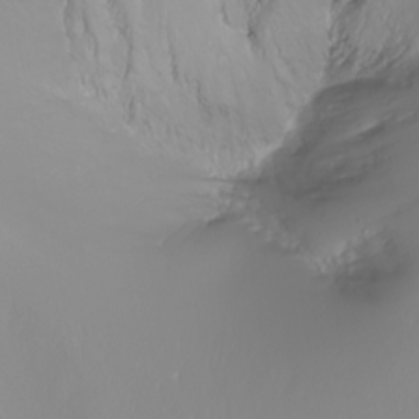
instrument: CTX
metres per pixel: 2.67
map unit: Nhu
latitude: -8.4062
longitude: -80.7624
